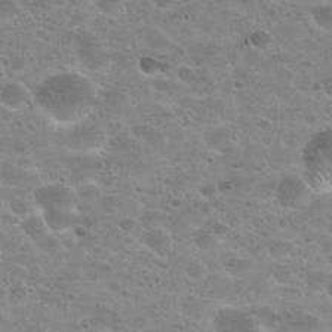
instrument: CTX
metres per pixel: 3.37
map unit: Hto
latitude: 24.4412
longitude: -50.6679
